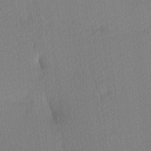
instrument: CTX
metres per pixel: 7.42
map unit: Ave
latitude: 3.8016
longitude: -114.4223
